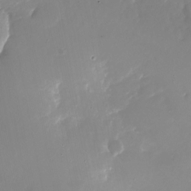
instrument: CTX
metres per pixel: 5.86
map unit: Nhu
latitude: -26.3117
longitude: -73.2537
